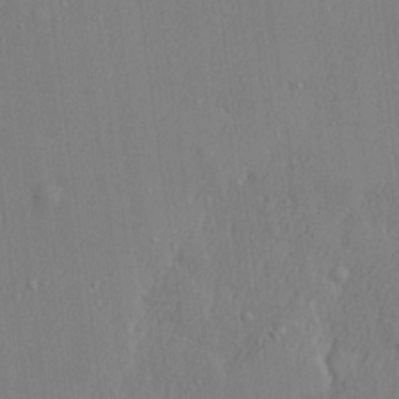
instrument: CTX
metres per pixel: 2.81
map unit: lHvf
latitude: 23.1214
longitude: 142.5384
